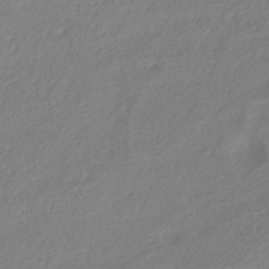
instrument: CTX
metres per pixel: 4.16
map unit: HNhu
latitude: -41.7100
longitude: 92.0472
